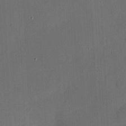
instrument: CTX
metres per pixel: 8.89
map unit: eHh
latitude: 5.3293
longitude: -68.8191
